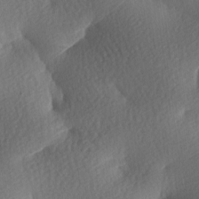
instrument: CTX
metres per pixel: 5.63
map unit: lAa
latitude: -8.5385
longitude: -126.7435
